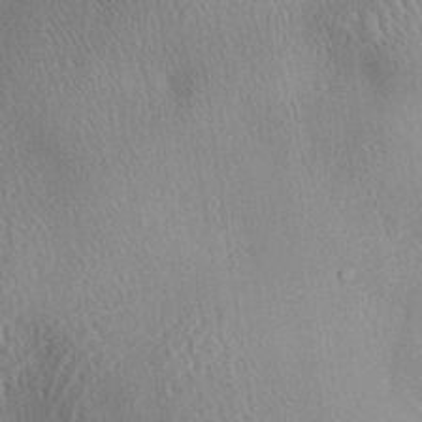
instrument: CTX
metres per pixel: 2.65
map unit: Aa
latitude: 29.1781
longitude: -136.5168
